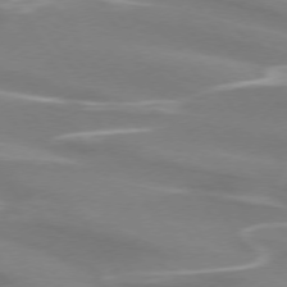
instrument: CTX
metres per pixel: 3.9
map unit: lApd
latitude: 73.8962
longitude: -61.7638
